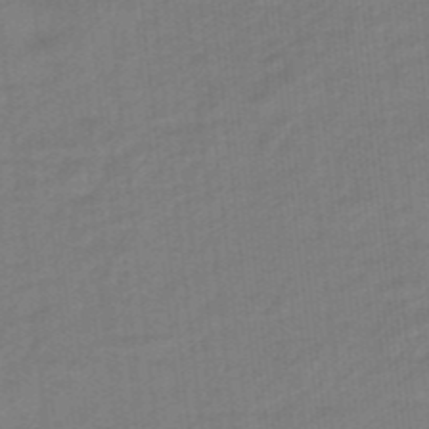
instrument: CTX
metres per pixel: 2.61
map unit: eHb
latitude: -46.3495
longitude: 87.2187
